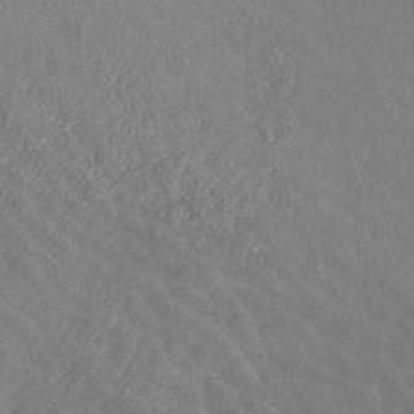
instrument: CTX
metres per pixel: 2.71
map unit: ANa
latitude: 40.6490
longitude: 22.4062
